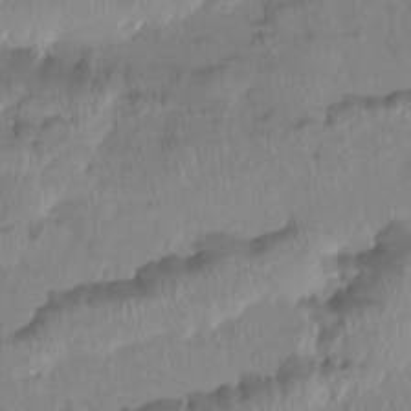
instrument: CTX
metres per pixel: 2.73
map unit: Ht
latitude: -15.0298
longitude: -44.4412
